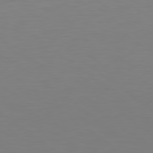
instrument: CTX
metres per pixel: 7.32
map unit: lApd
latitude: 78.8947
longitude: -175.1025
